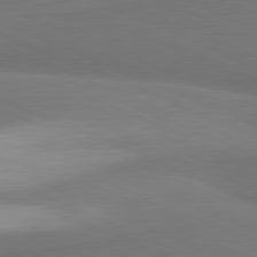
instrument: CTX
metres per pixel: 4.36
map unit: lApd
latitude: 81.6694
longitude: 163.0864
